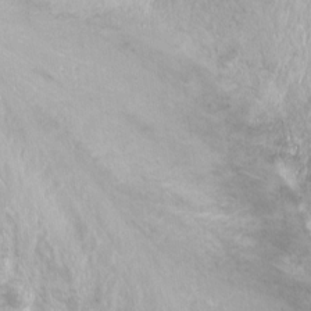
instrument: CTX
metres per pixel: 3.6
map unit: Hto
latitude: -13.8611
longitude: -41.3859
